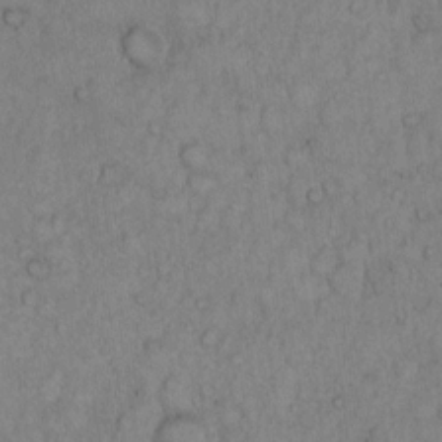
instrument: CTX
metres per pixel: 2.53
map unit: Hto
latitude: 11.8395
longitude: -57.5371
